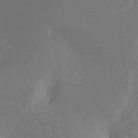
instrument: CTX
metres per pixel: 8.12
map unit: Nhu
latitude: -13.3510
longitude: -70.6301
